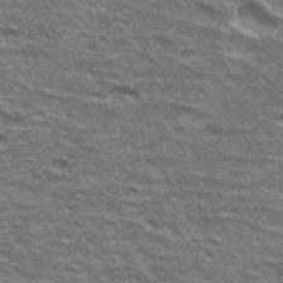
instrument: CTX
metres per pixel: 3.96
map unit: Hto
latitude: 34.8191
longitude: -42.4790
